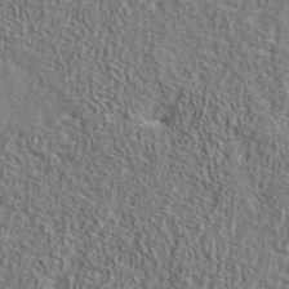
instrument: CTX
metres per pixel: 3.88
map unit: lHvf
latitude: 42.5735
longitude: -88.6680
